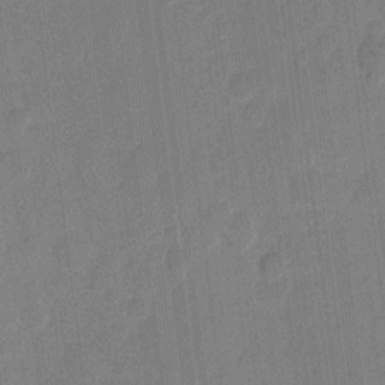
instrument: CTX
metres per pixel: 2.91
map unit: eHh
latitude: 10.1767
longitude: -66.6301
